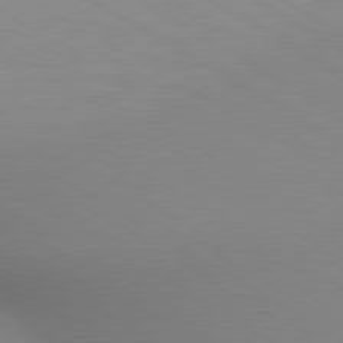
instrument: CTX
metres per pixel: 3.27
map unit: lApd
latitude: 80.1578
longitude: 130.2739
